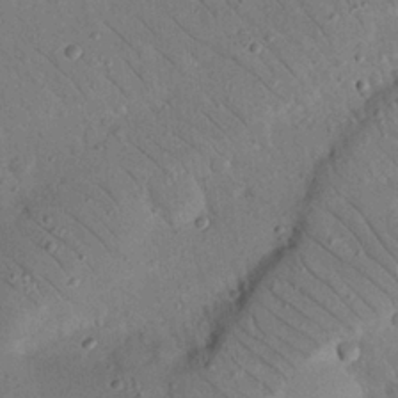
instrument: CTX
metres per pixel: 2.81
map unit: Nhu
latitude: 23.5560
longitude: -73.8395
